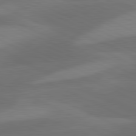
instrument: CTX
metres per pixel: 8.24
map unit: lApd
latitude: 81.3104
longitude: 126.0283
